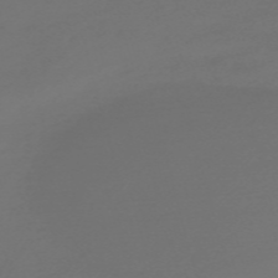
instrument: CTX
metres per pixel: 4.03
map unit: Nve
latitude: -58.8030
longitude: 56.6707
